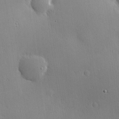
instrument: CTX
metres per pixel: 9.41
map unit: Hve
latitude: 18.7624
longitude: 150.3117
